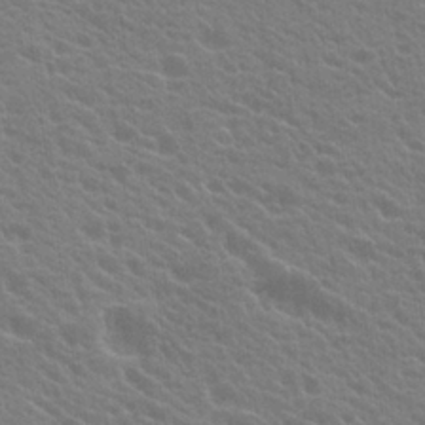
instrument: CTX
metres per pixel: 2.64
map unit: Hto
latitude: 23.5371
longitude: -35.3103
